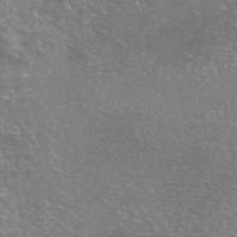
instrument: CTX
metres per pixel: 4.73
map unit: eAb
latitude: 45.8583
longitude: 106.5196
